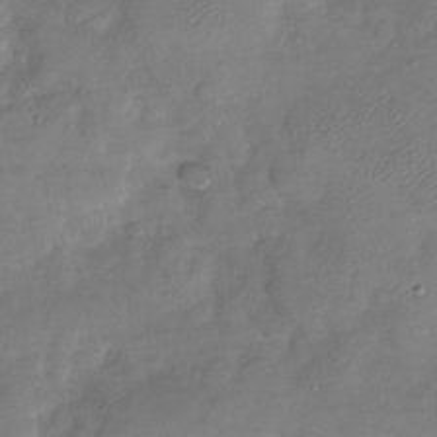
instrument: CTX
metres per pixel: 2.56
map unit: Nhu
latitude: -28.3684
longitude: -58.6113
